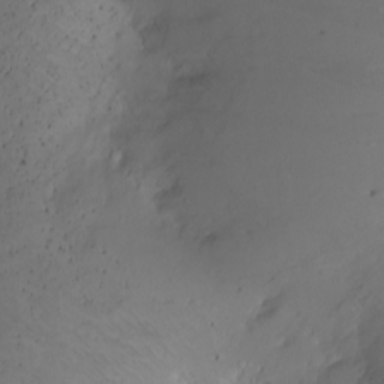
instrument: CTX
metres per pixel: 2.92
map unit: Ht
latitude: 0.8947
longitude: -36.3656
